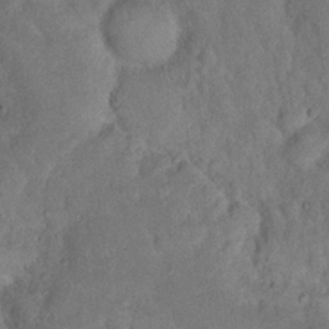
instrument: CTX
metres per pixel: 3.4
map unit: eHh
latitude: 18.3278
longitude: -62.4034
